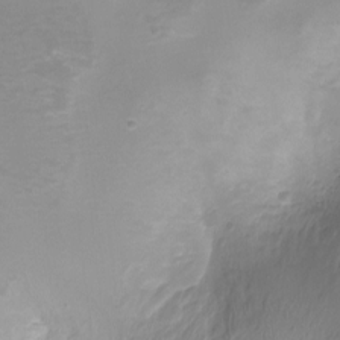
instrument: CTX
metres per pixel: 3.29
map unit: Ht
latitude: -2.7274
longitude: -18.3656
